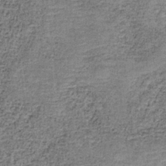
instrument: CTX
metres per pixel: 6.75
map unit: HNb
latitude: -35.3132
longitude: 52.9541
